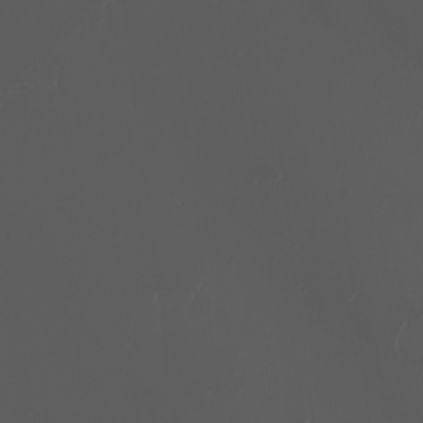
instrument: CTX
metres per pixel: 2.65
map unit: eHh
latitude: -2.8596
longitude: 19.9556
